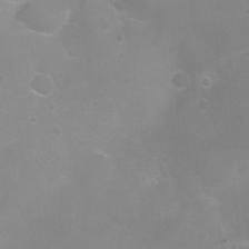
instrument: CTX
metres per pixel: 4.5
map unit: Ht
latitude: -8.3306
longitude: -20.7624
